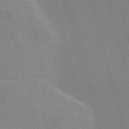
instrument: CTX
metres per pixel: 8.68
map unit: Nve
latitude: -58.8219
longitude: 62.8408
